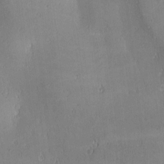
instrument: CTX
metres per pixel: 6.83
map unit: lAa
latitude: 1.2915
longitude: -117.1781
